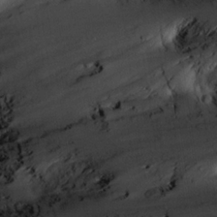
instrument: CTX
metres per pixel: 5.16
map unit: Ave
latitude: 23.1592
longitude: -132.6679
